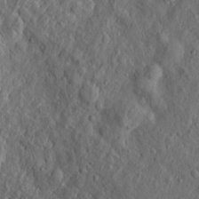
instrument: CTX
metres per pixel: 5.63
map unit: Htu
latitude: -3.8611
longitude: 158.6518
